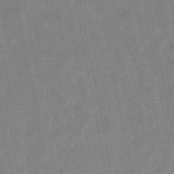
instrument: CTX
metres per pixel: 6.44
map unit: lHb
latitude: -48.4440
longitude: 80.0283
